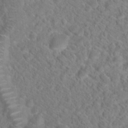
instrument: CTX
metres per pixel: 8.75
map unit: Hto
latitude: 18.8380
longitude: -38.4979
